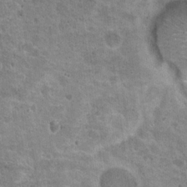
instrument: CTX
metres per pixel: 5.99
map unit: Nhu
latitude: 17.8961
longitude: -31.2348
